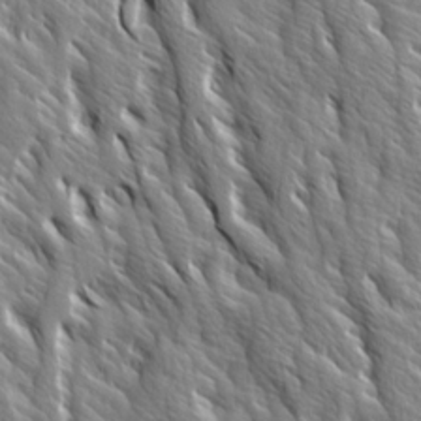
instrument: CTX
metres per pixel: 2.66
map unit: Ave
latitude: 14.5924
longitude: -133.0270
